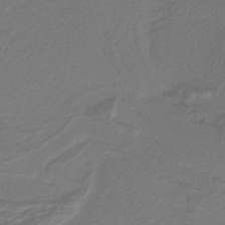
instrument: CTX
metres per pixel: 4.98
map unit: lHb
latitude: -38.9164
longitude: 55.4266
